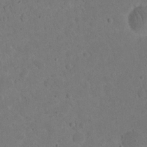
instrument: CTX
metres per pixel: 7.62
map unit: eHh
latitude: 20.3656
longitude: -62.9703
